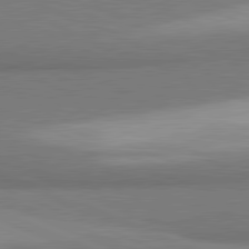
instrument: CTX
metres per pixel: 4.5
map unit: lApd
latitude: 81.5938
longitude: 160.2173
